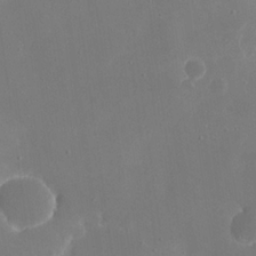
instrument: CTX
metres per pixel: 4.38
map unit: eHh
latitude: 19.6882
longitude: -68.5735
